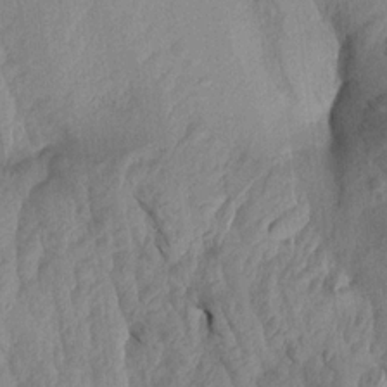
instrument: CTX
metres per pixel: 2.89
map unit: Aa
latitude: 18.9324
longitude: -146.5168
